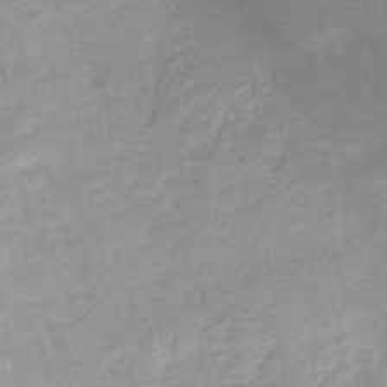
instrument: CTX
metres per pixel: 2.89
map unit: eHb
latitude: -31.9178
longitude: 68.6518
